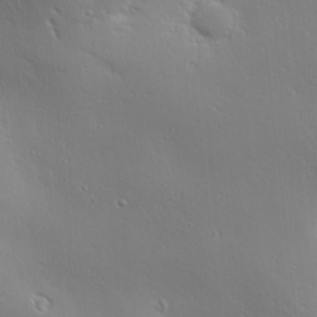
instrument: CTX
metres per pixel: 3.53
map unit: Ave
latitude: 19.9906
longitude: -138.0444
